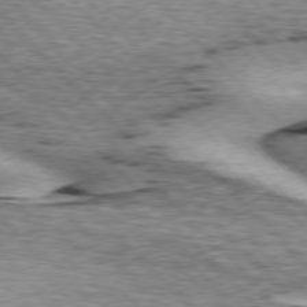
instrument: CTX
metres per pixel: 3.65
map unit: lApd
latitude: 76.0255
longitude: -78.8947
